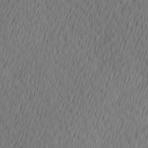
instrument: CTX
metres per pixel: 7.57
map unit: Hve
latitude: 13.3293
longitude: -91.4237
